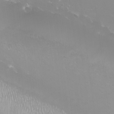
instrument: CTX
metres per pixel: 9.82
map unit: Nhu
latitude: -10.9353
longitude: -65.8772
